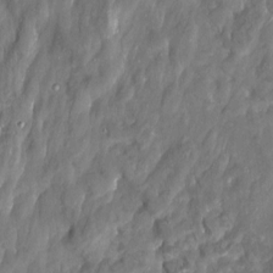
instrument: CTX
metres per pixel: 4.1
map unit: Htu
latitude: 1.9339
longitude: 142.5006
